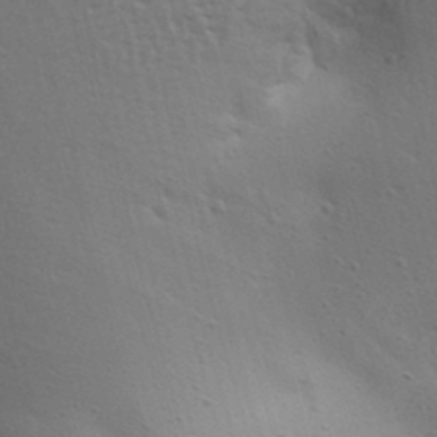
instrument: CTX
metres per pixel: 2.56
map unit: lAa
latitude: 18.4601
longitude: -138.8002
